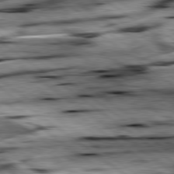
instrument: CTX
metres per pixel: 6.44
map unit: lApd
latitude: 79.2159
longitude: -48.5735
